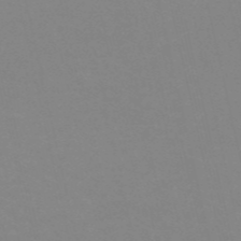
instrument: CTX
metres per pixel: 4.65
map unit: eHh
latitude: -53.7477
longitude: -24.8569
